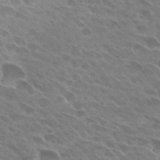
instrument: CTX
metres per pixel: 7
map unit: Hto
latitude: 28.2144
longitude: -42.1200
